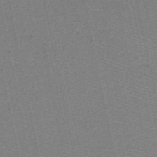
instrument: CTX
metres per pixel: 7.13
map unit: HNb
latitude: -48.6897
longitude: -40.8380
